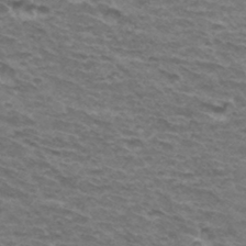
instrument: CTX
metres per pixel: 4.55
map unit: Hto
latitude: 34.6490
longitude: -42.7813
